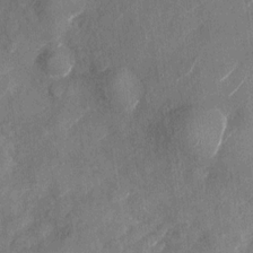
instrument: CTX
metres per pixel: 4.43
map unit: Nhu
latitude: -28.2740
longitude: -72.7625
